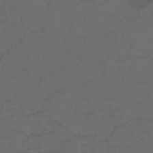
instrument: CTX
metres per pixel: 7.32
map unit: HNb
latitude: -46.8408
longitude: -35.3481
